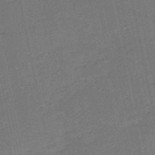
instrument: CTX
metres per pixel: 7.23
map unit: HNb
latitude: -53.5021
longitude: -39.7450
